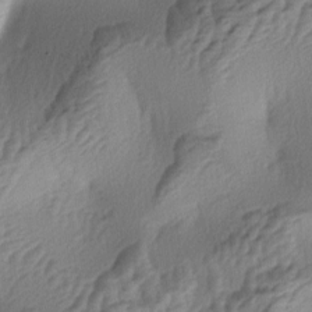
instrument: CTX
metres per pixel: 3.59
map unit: lAa
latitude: -4.5762
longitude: -123.6127
